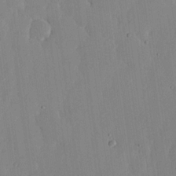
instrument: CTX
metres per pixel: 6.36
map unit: lHvf
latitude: 17.6316
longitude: -114.6301
